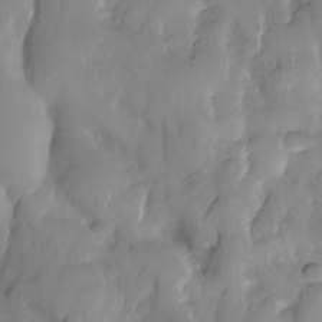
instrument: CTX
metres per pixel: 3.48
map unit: eHh
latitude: -22.9164
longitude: 15.7100
